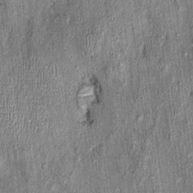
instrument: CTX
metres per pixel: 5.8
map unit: Nhu
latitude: -0.2929
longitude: -15.1215
